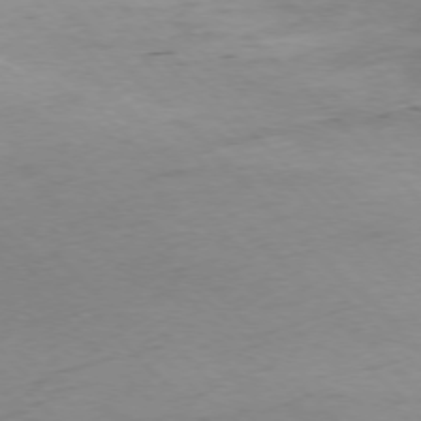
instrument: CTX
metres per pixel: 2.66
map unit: Ap
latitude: -76.7274
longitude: -64.9514
